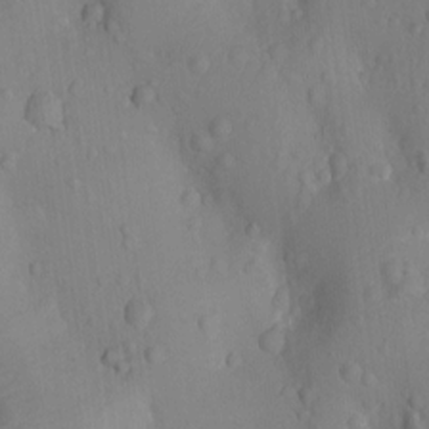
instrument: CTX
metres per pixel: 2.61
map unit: Ht
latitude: -10.1417
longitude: -22.7624
